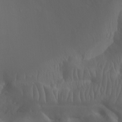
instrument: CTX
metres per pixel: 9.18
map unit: Aa
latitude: -7.8044
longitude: -78.1578
